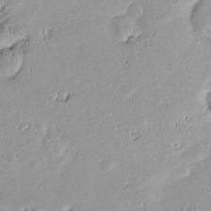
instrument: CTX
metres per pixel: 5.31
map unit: Nve
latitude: -8.3495
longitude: 174.4440
